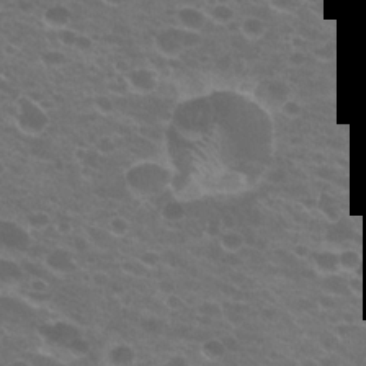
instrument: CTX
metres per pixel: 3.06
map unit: Hto
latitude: 22.1578
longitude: -37.1781
